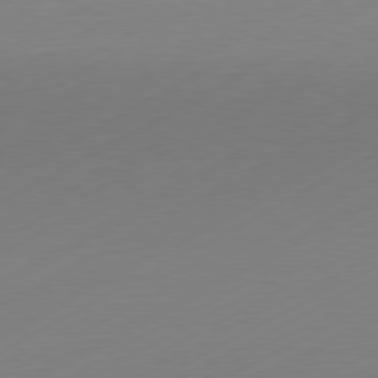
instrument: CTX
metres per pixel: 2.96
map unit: Hpe
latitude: -81.2187
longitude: 14.1795
